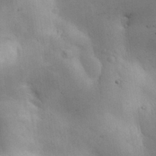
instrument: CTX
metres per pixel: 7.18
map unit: Nhu
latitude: 28.2333
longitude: -71.3104
